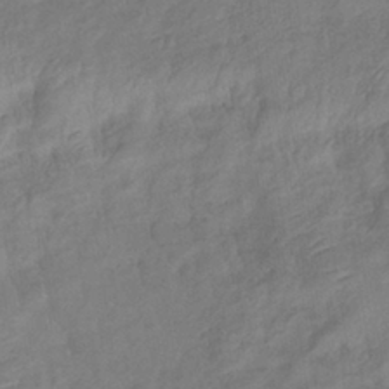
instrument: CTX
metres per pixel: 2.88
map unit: eHb
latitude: -38.0661
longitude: 75.8612
